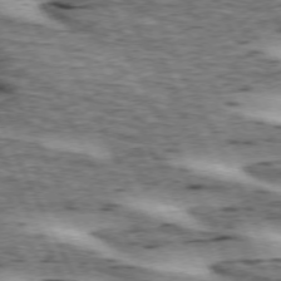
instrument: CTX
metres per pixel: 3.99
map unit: lApd
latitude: 72.6869
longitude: -54.8002
